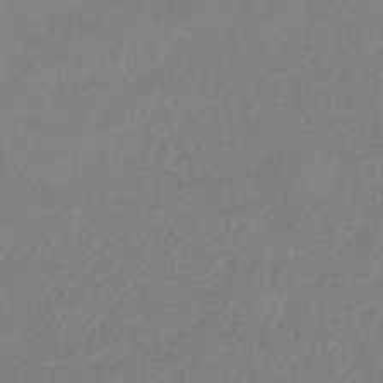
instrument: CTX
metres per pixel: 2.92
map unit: HNb
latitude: -34.3684
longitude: 53.6155
